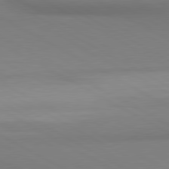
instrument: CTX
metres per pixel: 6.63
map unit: lApd
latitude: 80.5735
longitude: 146.3306
